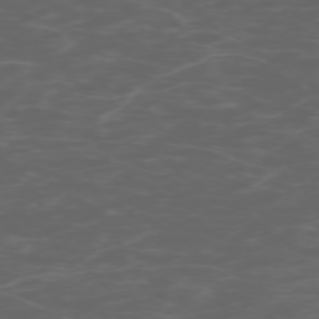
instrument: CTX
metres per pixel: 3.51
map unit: Hpe
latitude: -73.5966
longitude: 6.8786
